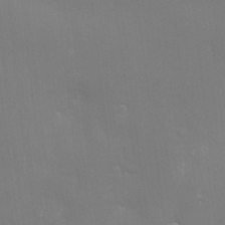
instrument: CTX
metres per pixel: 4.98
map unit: Hve
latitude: -11.1431
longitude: 174.2550
